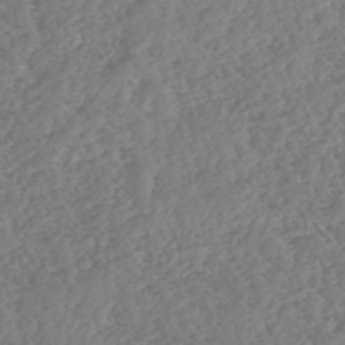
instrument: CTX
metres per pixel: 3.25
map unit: HNhu
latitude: -46.8219
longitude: 29.4832
